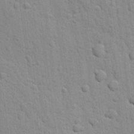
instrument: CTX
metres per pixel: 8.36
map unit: lAvf
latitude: -9.1809
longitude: -120.6113
